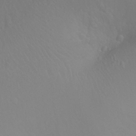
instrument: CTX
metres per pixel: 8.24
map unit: Ht
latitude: -2.2550
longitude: -27.0648
